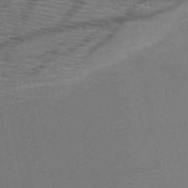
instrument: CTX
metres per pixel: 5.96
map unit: HNb
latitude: -51.1431
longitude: -42.5357
